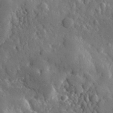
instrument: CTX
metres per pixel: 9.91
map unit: lHvf
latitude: 34.7246
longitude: -87.8016
